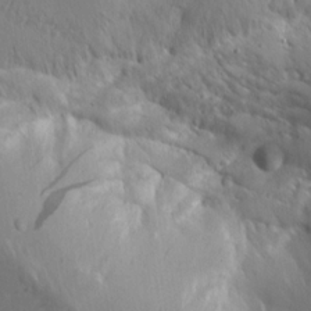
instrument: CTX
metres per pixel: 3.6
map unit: Aa
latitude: 13.3104
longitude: -142.6680
